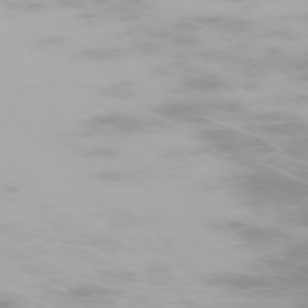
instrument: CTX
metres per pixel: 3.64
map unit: Hpe
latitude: -74.2362
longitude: 4.8030
